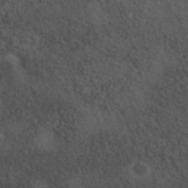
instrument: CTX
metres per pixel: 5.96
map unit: HNhu
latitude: -39.6722
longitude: 97.2376
